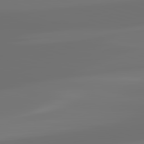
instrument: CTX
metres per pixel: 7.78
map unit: lApd
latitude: 83.4615
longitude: -131.1404
